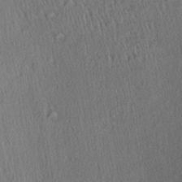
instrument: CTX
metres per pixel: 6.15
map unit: Aa
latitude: 27.5749
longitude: -137.8395
